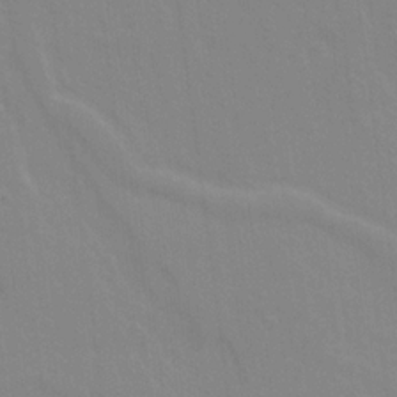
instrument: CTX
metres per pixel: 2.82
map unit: Ave
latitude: 21.4994
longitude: -134.2522
